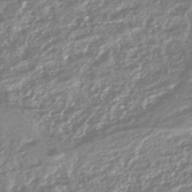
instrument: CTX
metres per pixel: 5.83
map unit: HNhu
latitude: -44.5574
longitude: 96.5196
